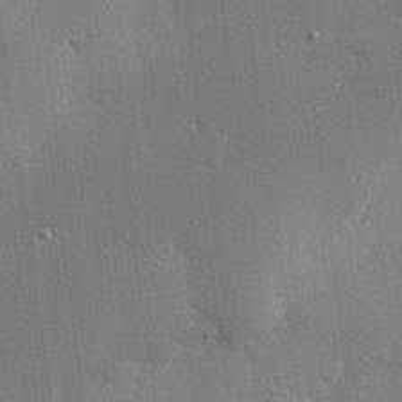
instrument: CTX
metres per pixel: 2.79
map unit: eHh
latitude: 23.8205
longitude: -89.2726
